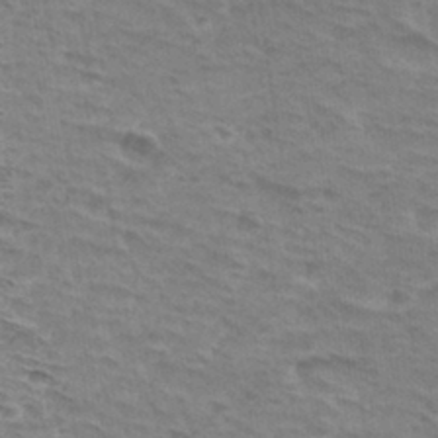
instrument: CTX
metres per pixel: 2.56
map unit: Hto
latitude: 33.2159
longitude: -44.4412
